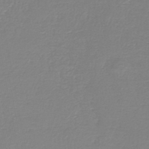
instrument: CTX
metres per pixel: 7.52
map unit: HNb
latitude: -45.7856
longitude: 52.7085
